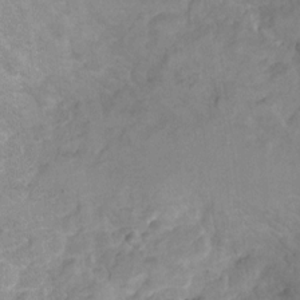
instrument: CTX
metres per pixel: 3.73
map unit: Hto
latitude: 6.9325
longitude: -36.6302
